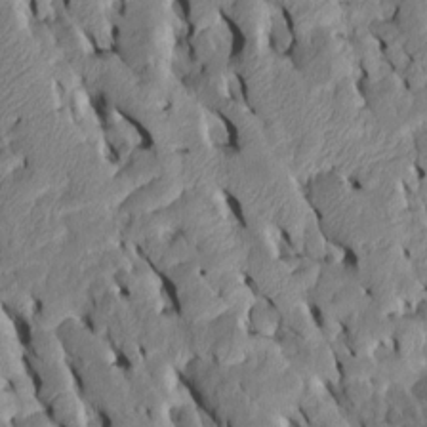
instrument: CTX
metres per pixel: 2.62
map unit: Htu
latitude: -7.8233
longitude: 145.4454
